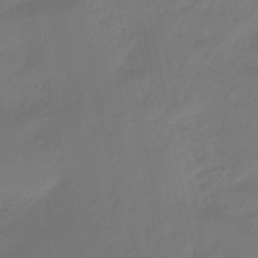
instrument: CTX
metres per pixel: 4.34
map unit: eHb
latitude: -47.1620
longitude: 81.9367
